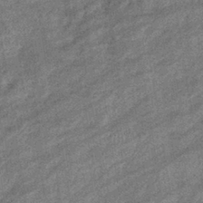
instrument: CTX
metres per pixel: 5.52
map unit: eHb
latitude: -38.2929
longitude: 79.1431
